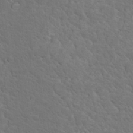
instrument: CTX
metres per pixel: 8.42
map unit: Hto
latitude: 18.1577
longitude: -33.4615
